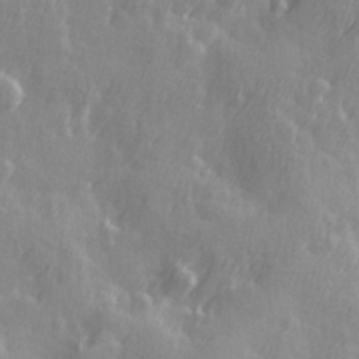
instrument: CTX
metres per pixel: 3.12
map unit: Hve
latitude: 26.4223
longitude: 146.6329
